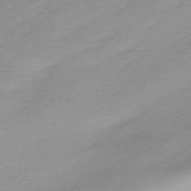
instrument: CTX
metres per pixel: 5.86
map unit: Nhu
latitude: -67.0108
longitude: 39.3699
